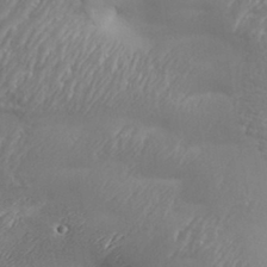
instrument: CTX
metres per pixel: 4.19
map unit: Aa
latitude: 33.5371
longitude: -134.5357
